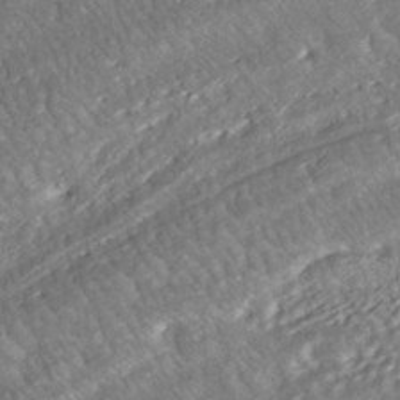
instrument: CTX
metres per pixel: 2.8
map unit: ANa
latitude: -42.0472
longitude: 108.8030
